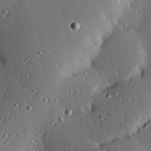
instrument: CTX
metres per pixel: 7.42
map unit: eHh
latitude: 23.2915
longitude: -90.7624
